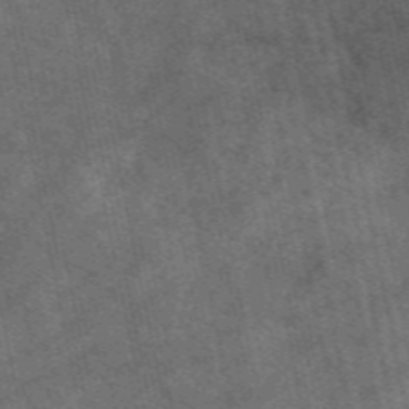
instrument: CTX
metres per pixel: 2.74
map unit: eAb
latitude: 51.3481
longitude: 107.3888
